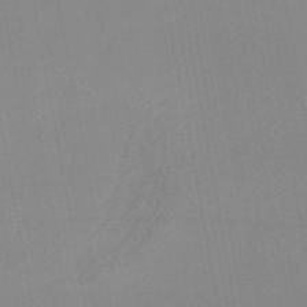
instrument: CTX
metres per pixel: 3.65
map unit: lHb
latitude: -45.2376
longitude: 77.2187
